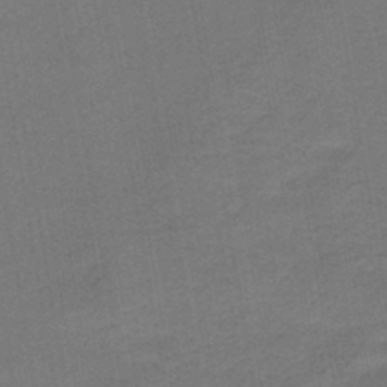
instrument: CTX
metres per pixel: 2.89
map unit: HNb
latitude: -45.3888
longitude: 51.9367
